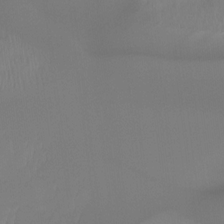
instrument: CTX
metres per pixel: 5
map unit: Ht
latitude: -15.5210
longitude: -45.4237
